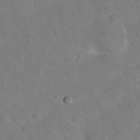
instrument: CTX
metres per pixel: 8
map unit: Nhu
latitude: 24.1011
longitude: -73.8017
